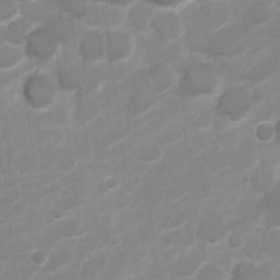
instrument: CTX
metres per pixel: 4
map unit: Nve
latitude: -18.5196
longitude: 107.6344
